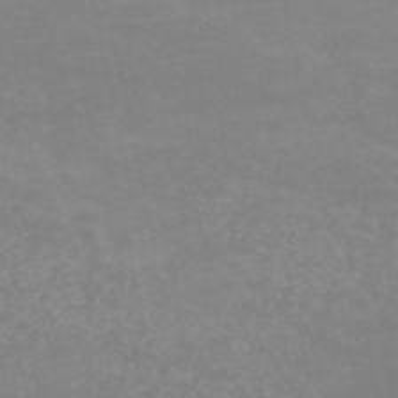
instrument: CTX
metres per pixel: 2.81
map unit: HNb
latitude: -53.8800
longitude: -34.3089
